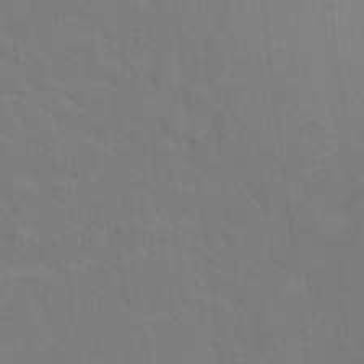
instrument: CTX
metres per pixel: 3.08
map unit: Hto
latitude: 18.8947
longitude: -39.7072
